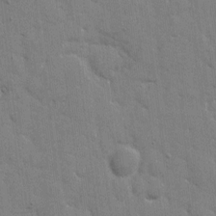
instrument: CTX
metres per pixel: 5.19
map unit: eHh
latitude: 8.4223
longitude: -67.0458
